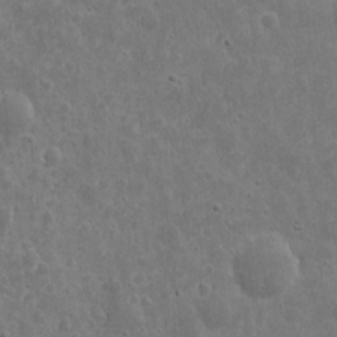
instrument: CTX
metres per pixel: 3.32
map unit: eHh
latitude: 9.9339
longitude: -72.9703
